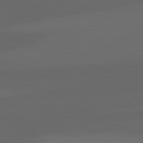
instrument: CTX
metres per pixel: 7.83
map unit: lApd
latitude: 82.1011
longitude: 129.3132
